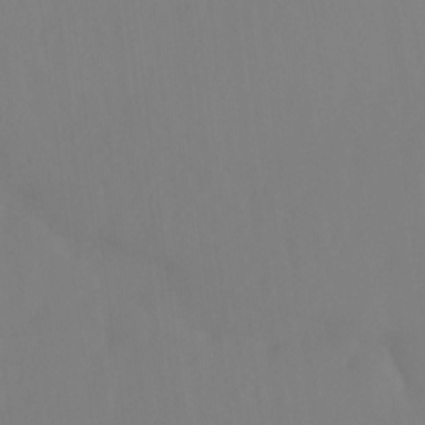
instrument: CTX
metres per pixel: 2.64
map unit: Ht
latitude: -15.2943
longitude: -50.5545
